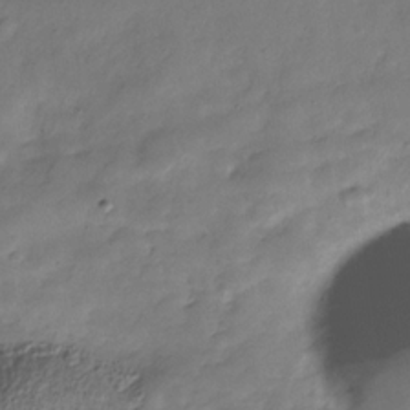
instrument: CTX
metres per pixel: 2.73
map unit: Hve
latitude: -31.7855
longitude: 93.4265
